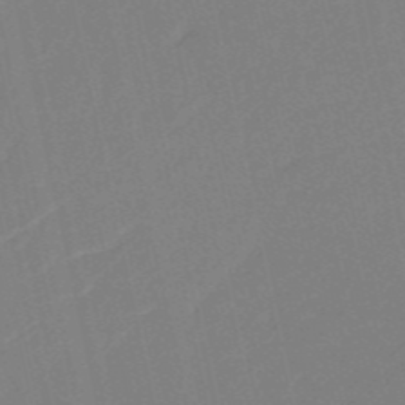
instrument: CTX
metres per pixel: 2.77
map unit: HNb
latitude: -53.5588
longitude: -49.4615
